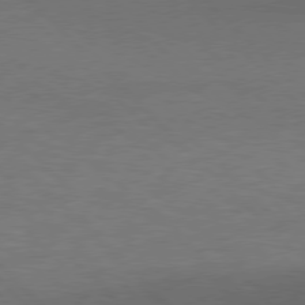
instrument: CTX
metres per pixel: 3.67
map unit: Hpe
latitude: 77.0647
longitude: -156.3278
